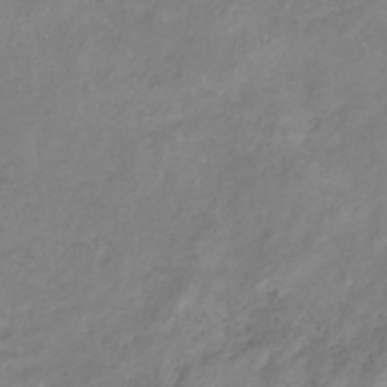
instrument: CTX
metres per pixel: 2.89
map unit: lHb
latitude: -36.8030
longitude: 73.0108
